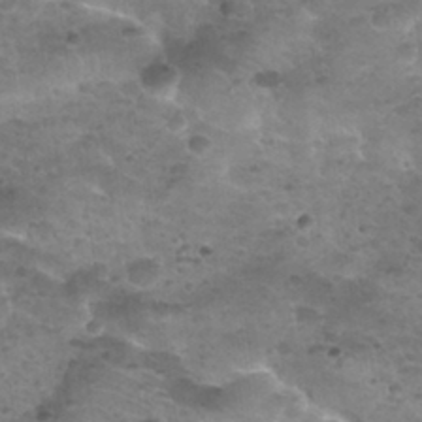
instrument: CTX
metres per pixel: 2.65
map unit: Nhu
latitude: 31.3293
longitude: -52.5168
